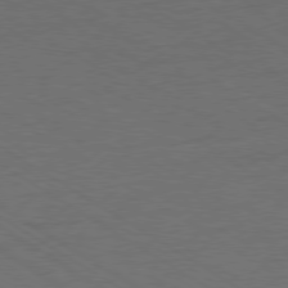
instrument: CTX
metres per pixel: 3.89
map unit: Ap
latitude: -79.7288
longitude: -52.3090
